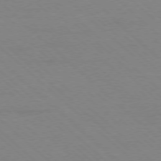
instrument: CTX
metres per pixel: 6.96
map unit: Ap
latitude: -78.0850
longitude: -84.9325
